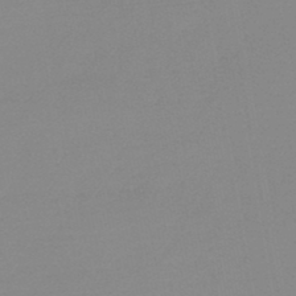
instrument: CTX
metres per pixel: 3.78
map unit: lHb
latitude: -44.1606
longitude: 64.0094
